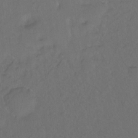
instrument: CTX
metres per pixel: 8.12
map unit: Hto
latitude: -10.1795
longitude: -37.1781
